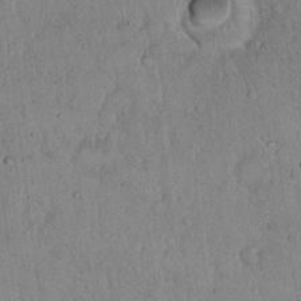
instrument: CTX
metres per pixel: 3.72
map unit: Hto
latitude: 14.1389
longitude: -56.8946
